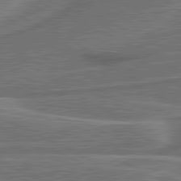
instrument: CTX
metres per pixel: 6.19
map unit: lApd
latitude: 81.2348
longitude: 141.5777
